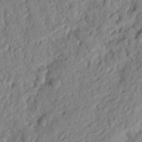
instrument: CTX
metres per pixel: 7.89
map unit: Nhu
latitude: 20.0633
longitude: -77.2726
